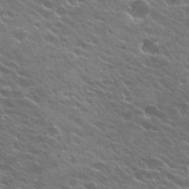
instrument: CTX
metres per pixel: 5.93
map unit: Hto
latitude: 24.2144
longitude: -37.4427
